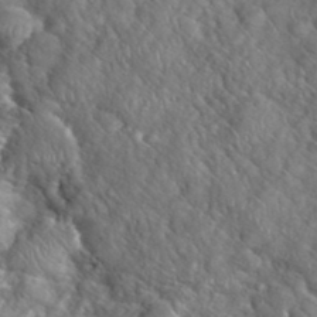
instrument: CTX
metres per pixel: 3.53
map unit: eHh
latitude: 39.1970
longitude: -57.3481
